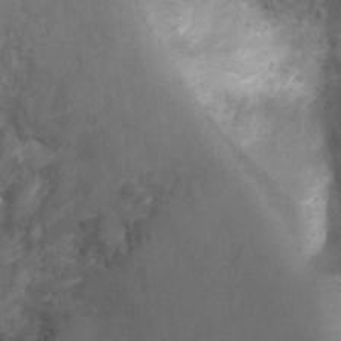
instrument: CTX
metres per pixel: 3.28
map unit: Ht
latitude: -2.9730
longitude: -28.4790
